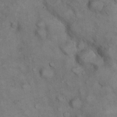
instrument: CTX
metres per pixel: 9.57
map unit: eHh
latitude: 22.1956
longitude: -61.4804
